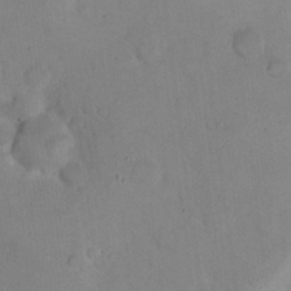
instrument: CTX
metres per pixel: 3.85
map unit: eHh
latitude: 21.1970
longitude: -61.8772
